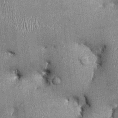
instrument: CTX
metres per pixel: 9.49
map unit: Ht
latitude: -2.5384
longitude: -12.9325
